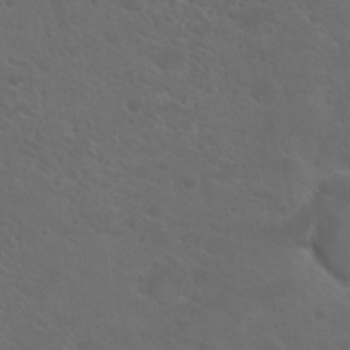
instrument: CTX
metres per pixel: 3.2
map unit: Hto
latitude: 19.5182
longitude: -36.7813
